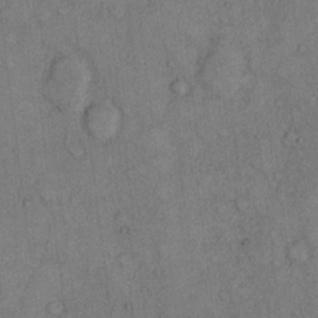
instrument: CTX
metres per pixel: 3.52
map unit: Hto
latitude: 10.8191
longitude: -59.1970
